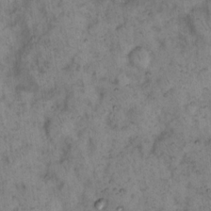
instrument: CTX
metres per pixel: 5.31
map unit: eHh
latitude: 15.3860
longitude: -64.5168
